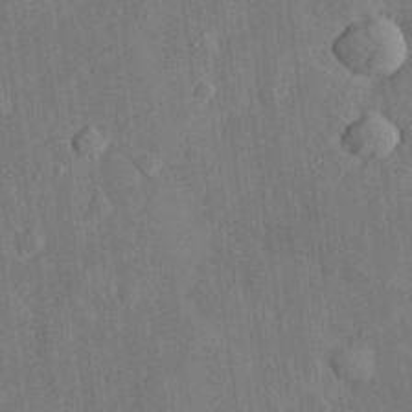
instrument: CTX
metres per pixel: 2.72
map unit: eHh
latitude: 30.6869
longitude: -77.2537
